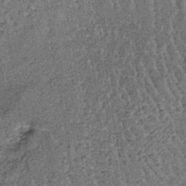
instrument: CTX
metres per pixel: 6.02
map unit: lHb
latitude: -39.0864
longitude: 64.3307
